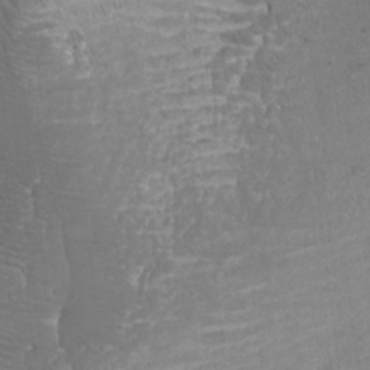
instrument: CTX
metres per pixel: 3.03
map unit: Ht
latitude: -2.2172
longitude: -16.6491
